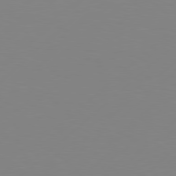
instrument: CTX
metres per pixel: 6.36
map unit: Hpe
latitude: 78.2145
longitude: -126.8947
